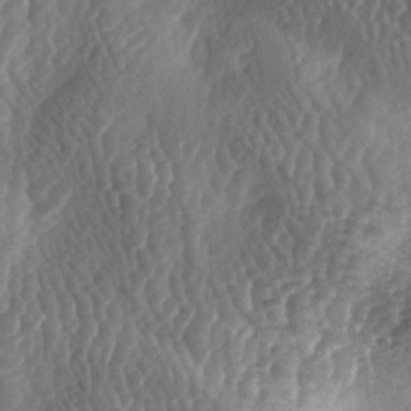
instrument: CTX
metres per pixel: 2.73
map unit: lAa
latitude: -6.1039
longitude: -128.3278
